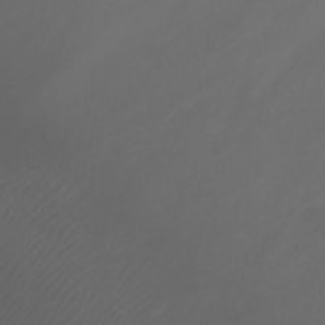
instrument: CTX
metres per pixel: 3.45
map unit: Nhu
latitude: -7.9367
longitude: -84.6680
